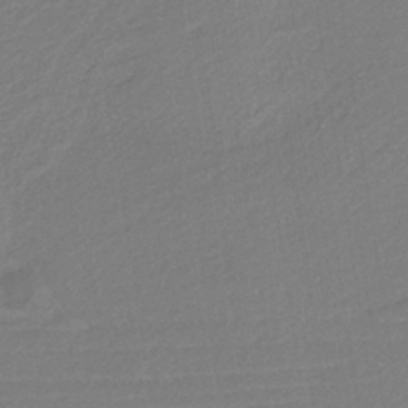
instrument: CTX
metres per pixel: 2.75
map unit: lHb
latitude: -37.2376
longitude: 58.3684
